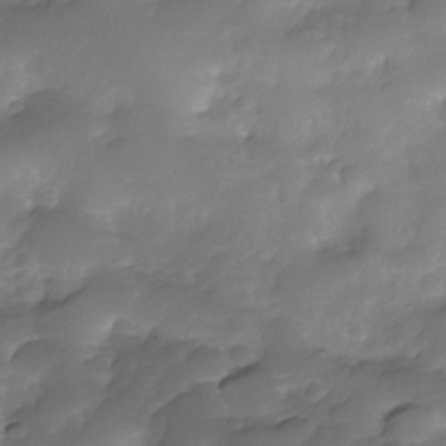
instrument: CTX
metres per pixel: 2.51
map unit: Nhe
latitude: -34.0850
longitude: -146.2145
